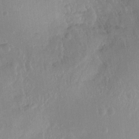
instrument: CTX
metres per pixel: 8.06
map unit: Hto
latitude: -12.7841
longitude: -39.1970
